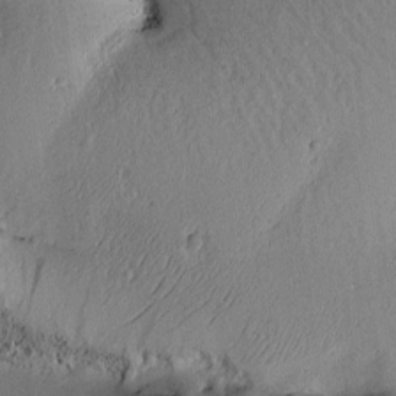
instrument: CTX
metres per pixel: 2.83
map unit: Htu
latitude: -1.5399
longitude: 170.3118
